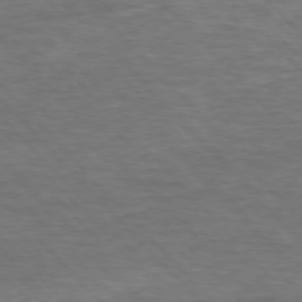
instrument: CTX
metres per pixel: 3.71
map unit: Ap
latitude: -76.8597
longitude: -95.2726
